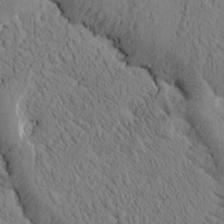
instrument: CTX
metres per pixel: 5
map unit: Htu
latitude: -0.4062
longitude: 175.4454
